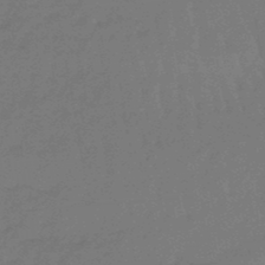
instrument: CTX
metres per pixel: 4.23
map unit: eHb
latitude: -47.0675
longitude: 82.1606
